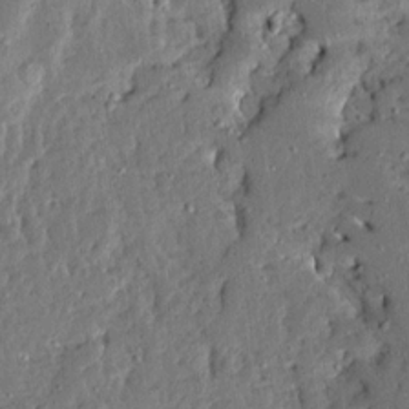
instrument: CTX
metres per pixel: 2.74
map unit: Ave
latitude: 13.5560
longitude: -136.9514
